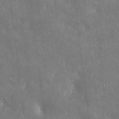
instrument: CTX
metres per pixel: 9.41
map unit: eHh
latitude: 3.9528
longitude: -70.0822
